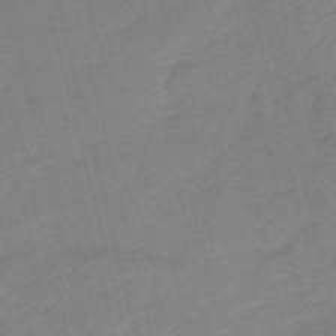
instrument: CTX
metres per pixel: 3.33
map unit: HNb
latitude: -54.5196
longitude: -46.3468
